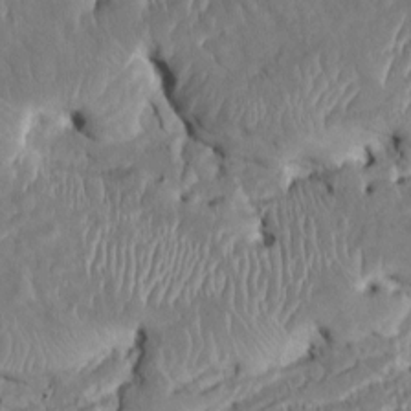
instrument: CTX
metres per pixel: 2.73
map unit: HNhu
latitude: 5.4615
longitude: -5.3293
